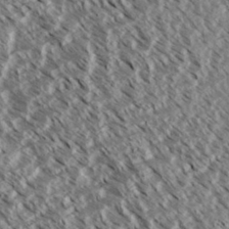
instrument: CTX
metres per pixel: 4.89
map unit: eHh
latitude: 35.1781
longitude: -139.3859
